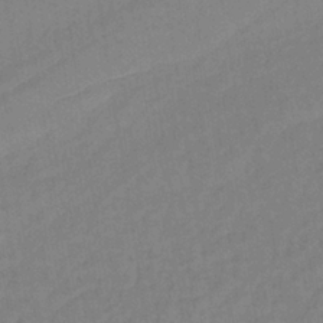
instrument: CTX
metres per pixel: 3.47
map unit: lHb
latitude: -35.1620
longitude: 64.0283
